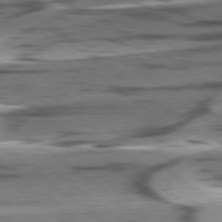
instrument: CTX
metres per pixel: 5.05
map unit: lApd
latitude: 78.6113
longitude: -50.8758
